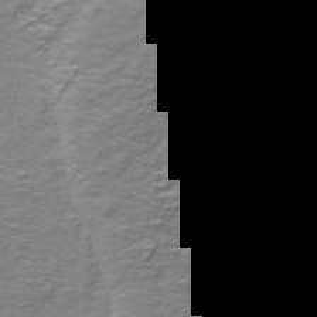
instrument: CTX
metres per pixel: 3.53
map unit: lHb
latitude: -42.2172
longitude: 55.8989
